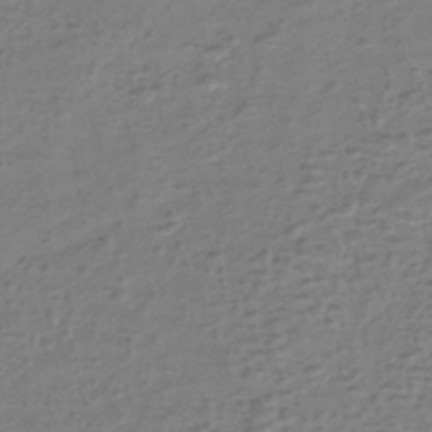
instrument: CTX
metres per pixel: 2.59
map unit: eHh
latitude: -39.8989
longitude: -28.5357
